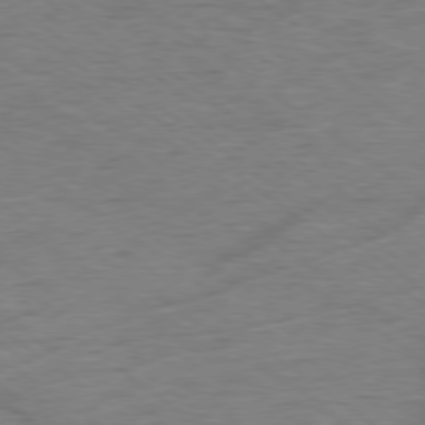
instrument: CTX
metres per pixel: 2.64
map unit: Hpe
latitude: -79.0864
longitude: -22.1767
